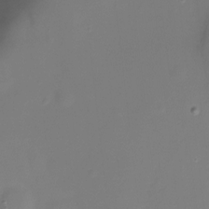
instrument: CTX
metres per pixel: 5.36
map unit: Ht
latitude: -10.6708
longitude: -29.5371
